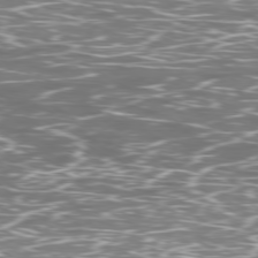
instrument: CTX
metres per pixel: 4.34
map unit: Ap
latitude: -79.4076
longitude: -71.8205
